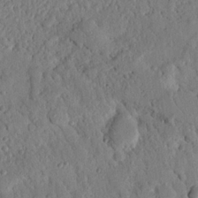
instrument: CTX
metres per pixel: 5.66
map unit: Nhu
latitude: 20.8758
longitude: -77.9150
